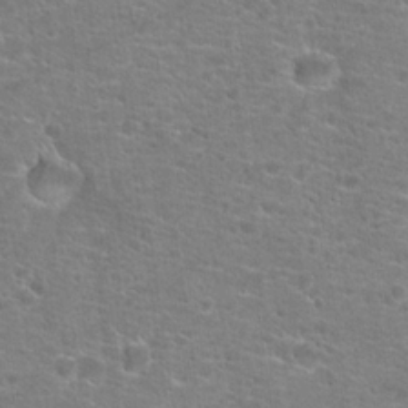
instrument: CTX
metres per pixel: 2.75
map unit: Hto
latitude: 18.6301
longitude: -41.4048
